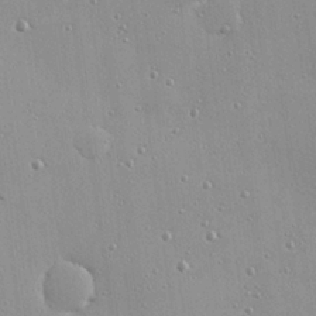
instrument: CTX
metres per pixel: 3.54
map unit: eHh
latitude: 24.6679
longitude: -89.2537
